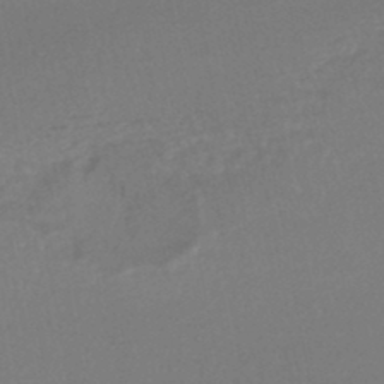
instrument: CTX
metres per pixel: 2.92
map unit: HNhu
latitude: -46.9541
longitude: 97.9745
